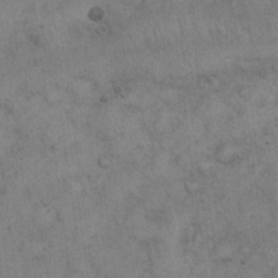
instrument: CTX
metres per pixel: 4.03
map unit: eHh
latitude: 20.5924
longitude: -59.1970
